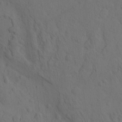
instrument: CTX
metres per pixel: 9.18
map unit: eHh
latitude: -1.5588
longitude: 17.8612
